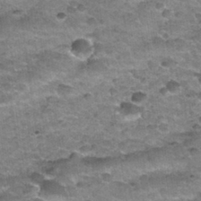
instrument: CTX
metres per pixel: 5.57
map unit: Nhu
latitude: 32.2900
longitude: -53.1214
